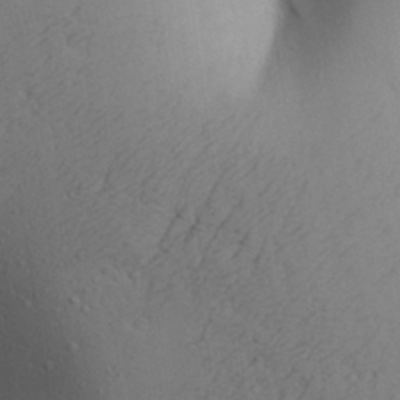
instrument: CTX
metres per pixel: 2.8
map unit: Aa
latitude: 26.6302
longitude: -148.4979
